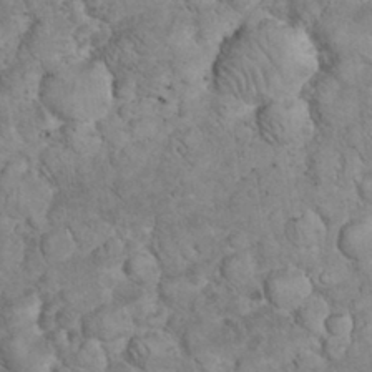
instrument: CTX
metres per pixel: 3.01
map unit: eHh
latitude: 32.8569
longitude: -64.4979
